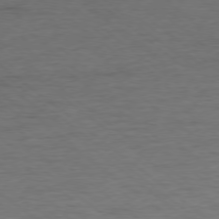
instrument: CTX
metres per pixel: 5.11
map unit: Ap
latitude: -78.2361
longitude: -92.3845
